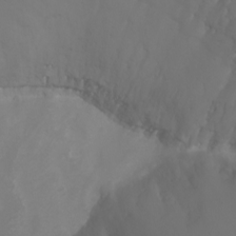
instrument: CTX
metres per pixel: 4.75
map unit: Ht
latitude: -2.6518
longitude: -61.9150
